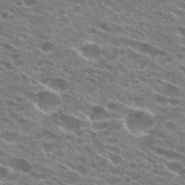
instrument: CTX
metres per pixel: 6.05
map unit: Hto
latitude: 24.7813
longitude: -42.3278
